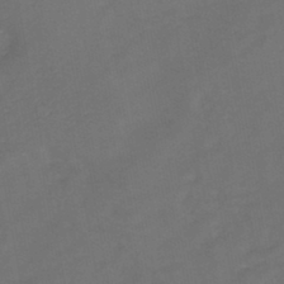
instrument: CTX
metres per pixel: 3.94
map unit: HNb
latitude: -44.2740
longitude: -38.8947
